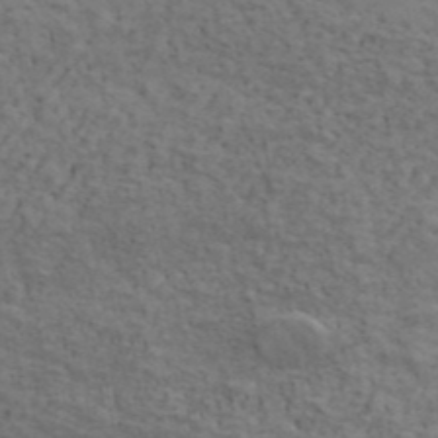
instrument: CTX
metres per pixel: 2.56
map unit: ANa
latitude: 42.7624
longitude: 17.4266
